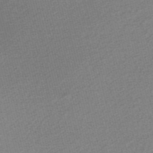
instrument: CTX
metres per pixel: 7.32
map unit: Nve
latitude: -56.5196
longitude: 61.0298
